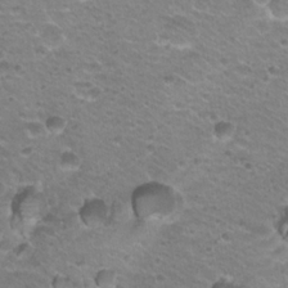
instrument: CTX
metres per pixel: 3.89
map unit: Hto
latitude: 21.8206
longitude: -32.6490
